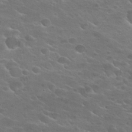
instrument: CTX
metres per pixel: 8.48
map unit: Hto
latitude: 25.4237
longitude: -50.1200
